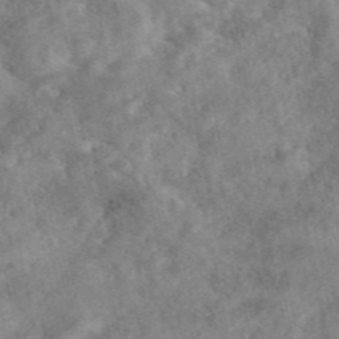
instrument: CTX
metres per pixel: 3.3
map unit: eAb
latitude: 45.9717
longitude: 127.5399
